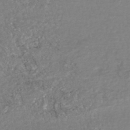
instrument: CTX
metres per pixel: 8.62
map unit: HNhu
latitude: -48.1039
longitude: 98.4818
